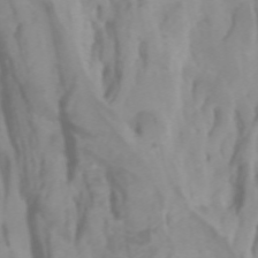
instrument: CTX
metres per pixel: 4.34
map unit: Htu
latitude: -5.0864
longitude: 137.3698
